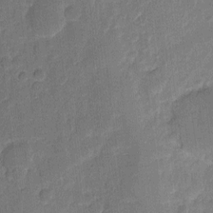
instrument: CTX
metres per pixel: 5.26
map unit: eHh
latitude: 7.8205
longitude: -66.8380
